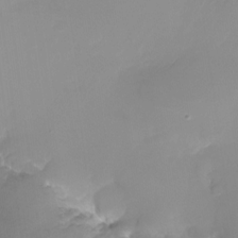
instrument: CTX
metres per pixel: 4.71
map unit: Nhu
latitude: -24.5385
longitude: -71.5182
